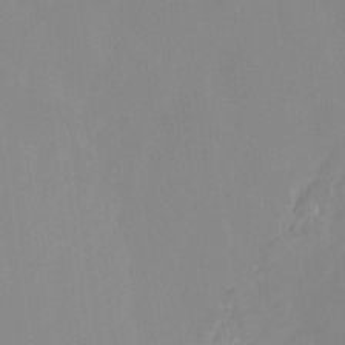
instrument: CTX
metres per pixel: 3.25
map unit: Ht
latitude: -13.9178
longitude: -57.1970
